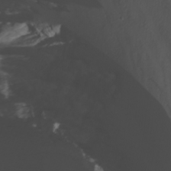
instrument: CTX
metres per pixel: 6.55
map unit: Nhu
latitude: -7.6344
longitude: -77.0836
